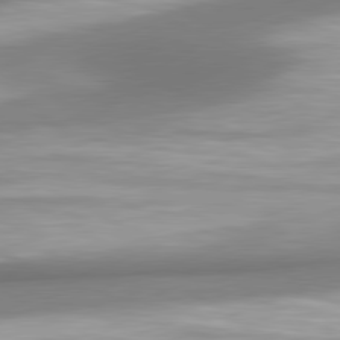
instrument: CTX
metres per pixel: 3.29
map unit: lApd
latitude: 80.4601
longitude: 177.5399
